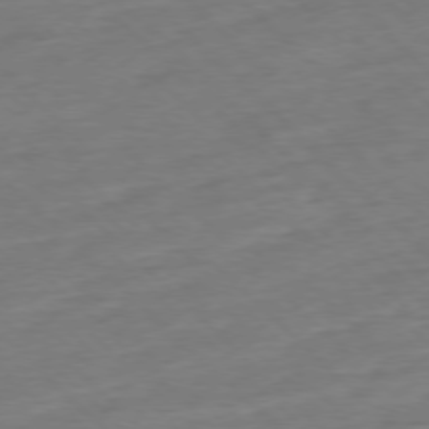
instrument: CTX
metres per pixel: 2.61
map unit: Ap
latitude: -77.5777
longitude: -98.5167
